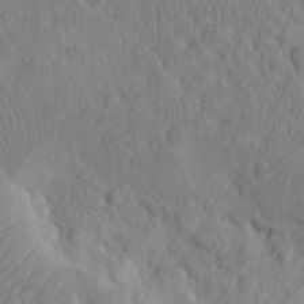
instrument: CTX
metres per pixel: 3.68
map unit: eHh
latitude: -0.9542
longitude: 17.8801
